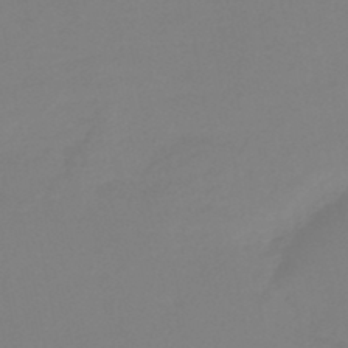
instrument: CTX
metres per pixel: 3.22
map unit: eHb
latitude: -45.7478
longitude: 85.9178
